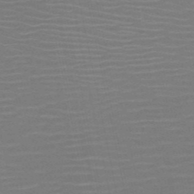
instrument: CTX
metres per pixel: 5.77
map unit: HNb
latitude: -51.2754
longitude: -47.6694
